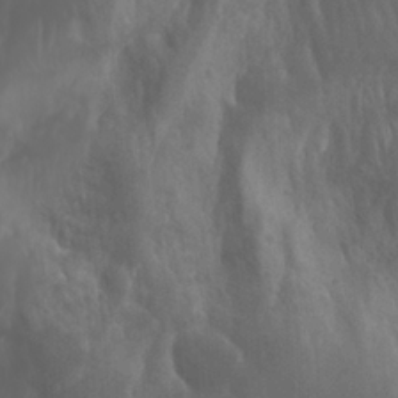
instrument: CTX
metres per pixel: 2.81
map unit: Htu
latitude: -1.5211
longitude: -76.7813
